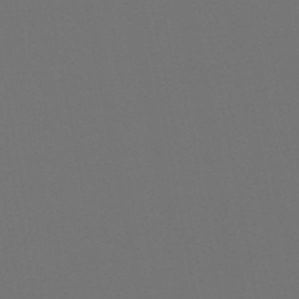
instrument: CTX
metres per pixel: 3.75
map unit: HNb
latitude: -47.7099
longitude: -44.2711
